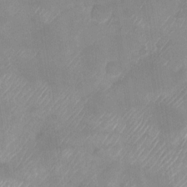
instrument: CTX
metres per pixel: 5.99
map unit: Nhu
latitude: -28.6519
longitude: -62.8569
